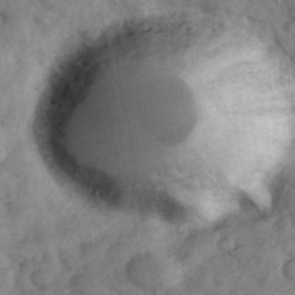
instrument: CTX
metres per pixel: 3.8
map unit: eHh
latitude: 37.0459
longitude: -67.7071
